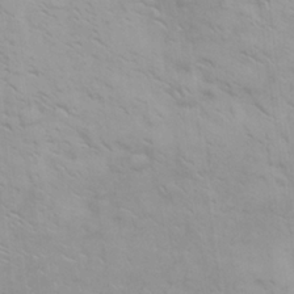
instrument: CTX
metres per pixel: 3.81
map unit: eHh
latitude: 25.5182
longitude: -64.0822
